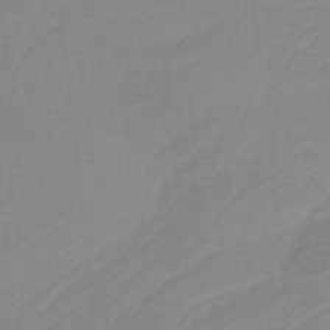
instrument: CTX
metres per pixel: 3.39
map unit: HNb
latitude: -36.8408
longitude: 56.0094
